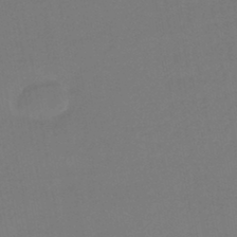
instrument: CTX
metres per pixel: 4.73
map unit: HNhu
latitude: -44.2928
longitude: 93.6722
